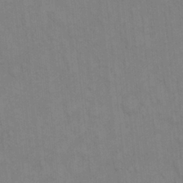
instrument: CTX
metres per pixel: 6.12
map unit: Hto
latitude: 13.8206
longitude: -57.6504
